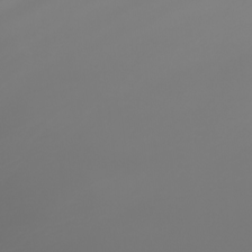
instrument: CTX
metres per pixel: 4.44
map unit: Nhu
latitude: -7.3131
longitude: -85.2348
